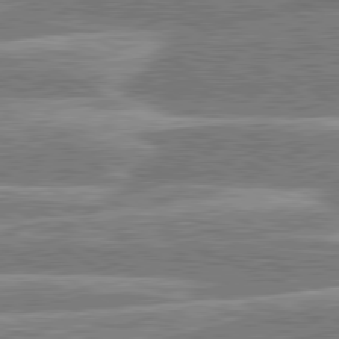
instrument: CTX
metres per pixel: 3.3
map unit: lApd
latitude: 80.6868
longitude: -131.0270
